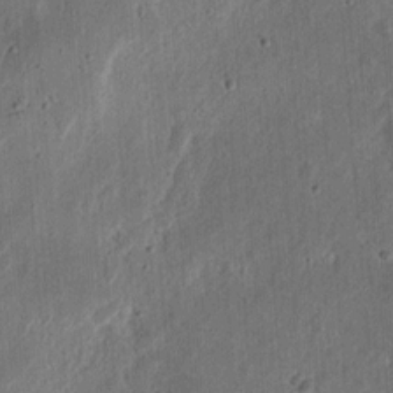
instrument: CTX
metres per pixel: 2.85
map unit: Ht
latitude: 13.7072
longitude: -74.5168
